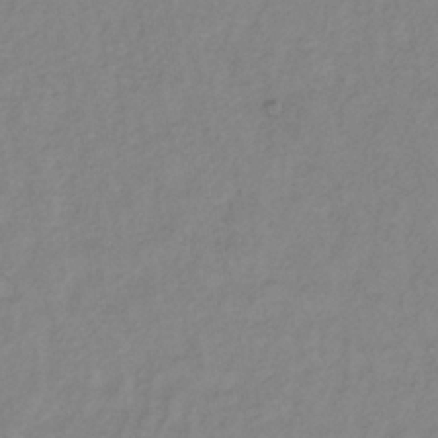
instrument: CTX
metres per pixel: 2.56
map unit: lHb
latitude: -35.1431
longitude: 71.6722
